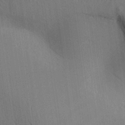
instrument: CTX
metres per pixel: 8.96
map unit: Aa
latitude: 26.4034
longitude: -137.7450
